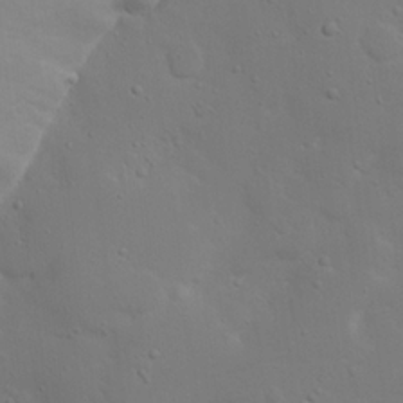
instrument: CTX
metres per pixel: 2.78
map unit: Nhu
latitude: 20.5168
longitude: -73.6316
